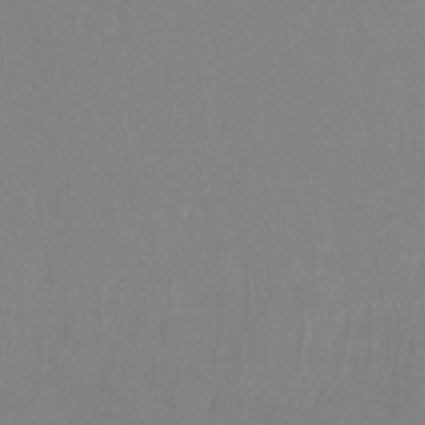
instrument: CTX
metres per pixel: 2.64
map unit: Hto
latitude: -8.0661
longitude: -47.2726
